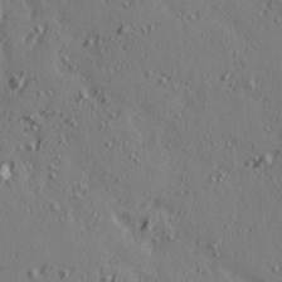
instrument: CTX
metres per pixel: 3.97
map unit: Ave
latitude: 14.3846
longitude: -106.1578
